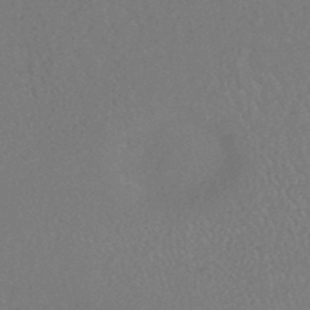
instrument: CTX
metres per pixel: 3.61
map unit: lHb
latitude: -41.2187
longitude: 69.6343
